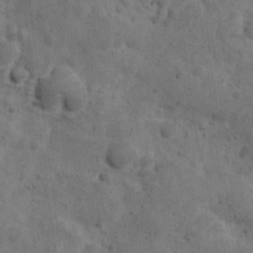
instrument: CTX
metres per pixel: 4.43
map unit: Ave
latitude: 11.1403
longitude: -106.0444
